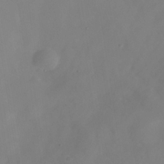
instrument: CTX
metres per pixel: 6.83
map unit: Nhe
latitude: -36.1794
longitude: -87.0080
